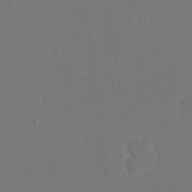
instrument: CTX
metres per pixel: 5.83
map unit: eHh
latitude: 19.3103
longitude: -67.9528
